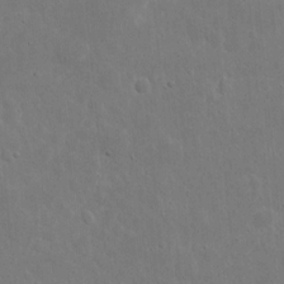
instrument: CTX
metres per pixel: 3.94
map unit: eHh
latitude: 9.7828
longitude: -72.7436
